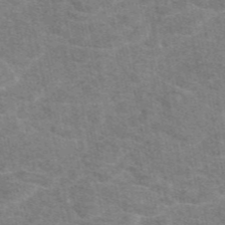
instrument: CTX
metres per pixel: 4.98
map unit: eAb
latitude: 47.6883
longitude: 114.7841
